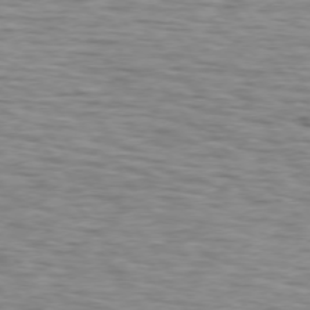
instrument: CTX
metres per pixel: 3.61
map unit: lApd
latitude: 74.8191
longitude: -72.3279
